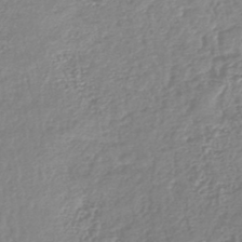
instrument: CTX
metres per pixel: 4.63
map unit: lHb
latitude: -44.1039
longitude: 76.4251
